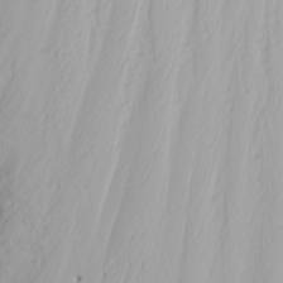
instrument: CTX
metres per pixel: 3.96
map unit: Nhu
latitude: -4.9919
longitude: -84.9703
